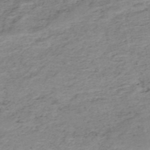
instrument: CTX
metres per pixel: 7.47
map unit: HNb
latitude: -51.7855
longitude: -53.2348
